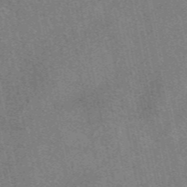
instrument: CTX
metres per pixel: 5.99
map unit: eAb
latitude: 48.3467
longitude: 109.5210
